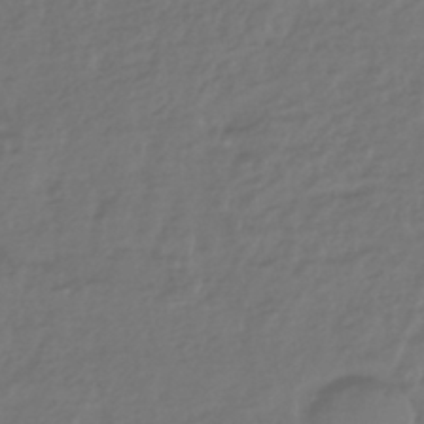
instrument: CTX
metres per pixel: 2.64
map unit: HNhu
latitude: -43.9745
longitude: 97.3699
